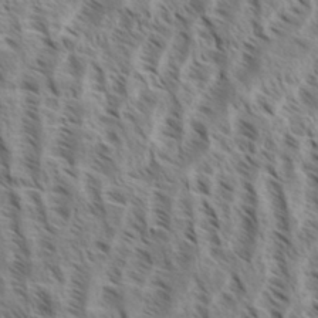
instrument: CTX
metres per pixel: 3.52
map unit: eHh
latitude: 34.9891
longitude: -138.7624
